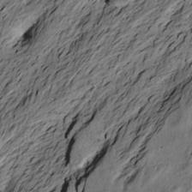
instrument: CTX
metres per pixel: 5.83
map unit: Nve
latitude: -7.1431
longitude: 174.1227
